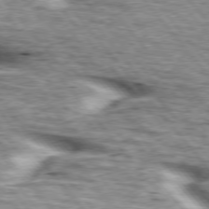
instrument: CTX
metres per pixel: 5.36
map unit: lApd
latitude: 76.1200
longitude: -60.1011
